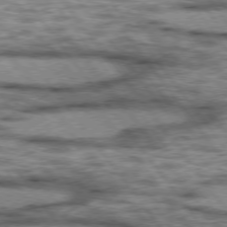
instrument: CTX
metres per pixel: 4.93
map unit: lApd
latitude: 75.5749
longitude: -48.1011
